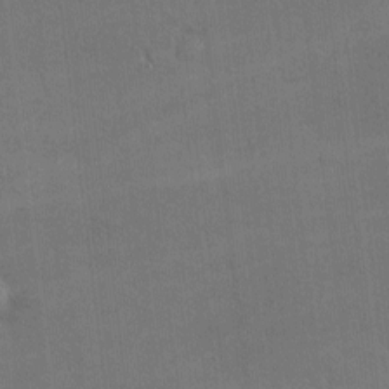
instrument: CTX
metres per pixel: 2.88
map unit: Nhu
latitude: 1.0080
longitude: -78.9325
